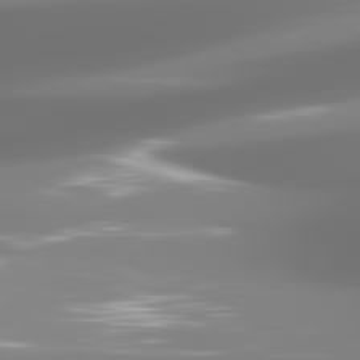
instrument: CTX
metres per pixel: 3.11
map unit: lApd
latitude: 81.4237
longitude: -137.8395
